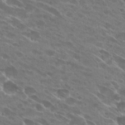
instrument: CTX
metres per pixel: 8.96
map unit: Hto
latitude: 26.8002
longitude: -42.2145
